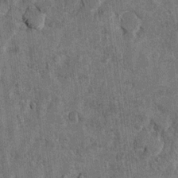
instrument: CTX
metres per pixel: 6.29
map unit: Hto
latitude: 8.1011
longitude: -35.1214
